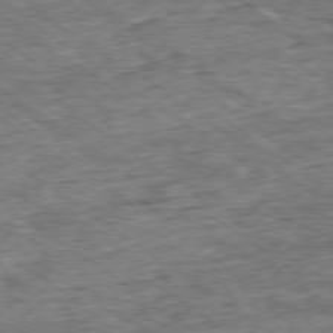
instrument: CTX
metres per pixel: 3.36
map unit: Ap
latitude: -79.1053
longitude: -85.2537
